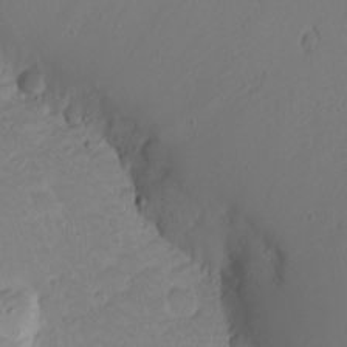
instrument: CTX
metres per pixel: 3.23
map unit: eHh
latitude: -7.6344
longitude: -70.7246
